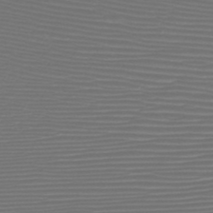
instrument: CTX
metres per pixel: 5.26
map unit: HNb
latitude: -47.4265
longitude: -42.1578
